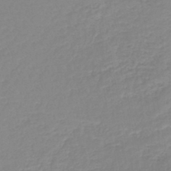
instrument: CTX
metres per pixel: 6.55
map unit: lHb
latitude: -44.1606
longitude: 59.8989
